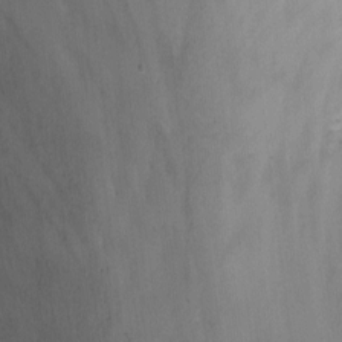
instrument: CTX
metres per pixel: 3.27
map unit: Nhu
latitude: -12.9164
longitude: -59.4804
